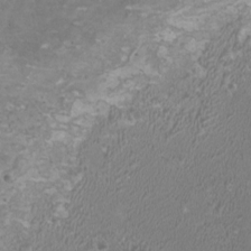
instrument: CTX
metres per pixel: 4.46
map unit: HNhu
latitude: 3.2159
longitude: -1.6505
